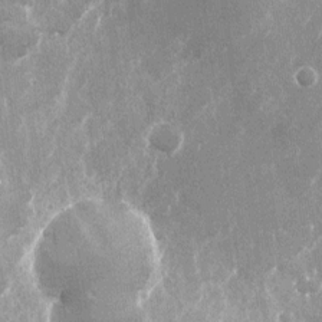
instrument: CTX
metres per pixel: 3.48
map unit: Nhu
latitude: -24.8786
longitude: -71.8583
